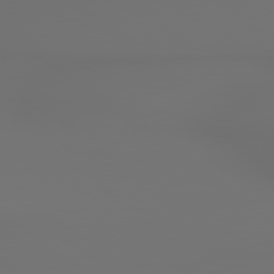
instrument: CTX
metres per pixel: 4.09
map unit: lApd
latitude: 79.6505
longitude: 177.7100
